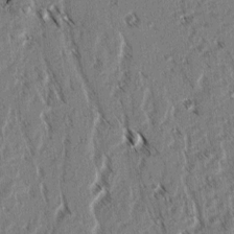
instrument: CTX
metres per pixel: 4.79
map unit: lAvf
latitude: 3.0269
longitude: -105.6127
